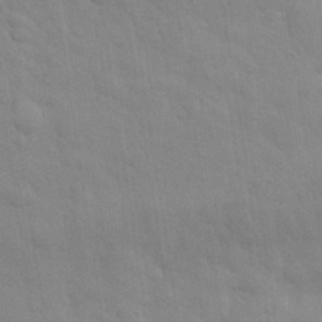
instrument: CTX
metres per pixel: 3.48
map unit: eHh
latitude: 32.2523
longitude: -70.4979
